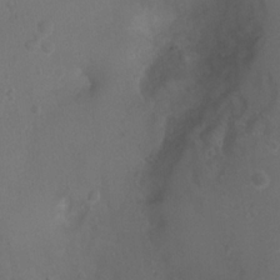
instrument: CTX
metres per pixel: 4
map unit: Ht
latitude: -3.6343
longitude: -18.6112
